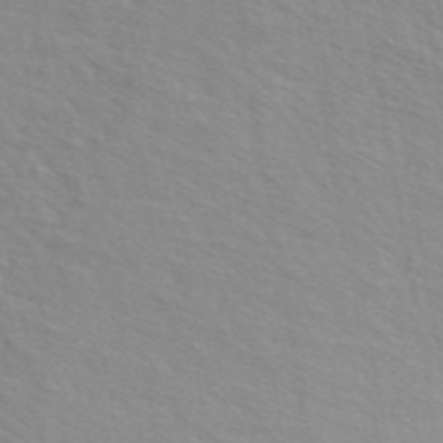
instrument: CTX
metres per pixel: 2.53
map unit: ANa
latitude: 49.5371
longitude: -74.6113
